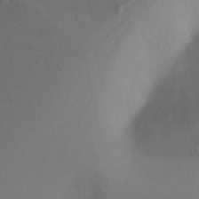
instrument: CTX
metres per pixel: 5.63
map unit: Nhu
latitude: -8.6896
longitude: -47.1592
